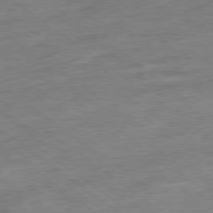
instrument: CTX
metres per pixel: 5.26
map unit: Ap
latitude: -79.1620
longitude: -49.5560
